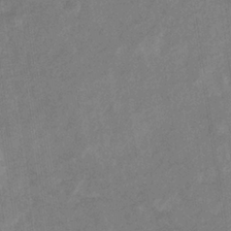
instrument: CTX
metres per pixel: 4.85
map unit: eHb
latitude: -34.3873
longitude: 74.5952
